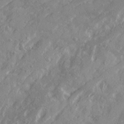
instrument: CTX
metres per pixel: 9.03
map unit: Ave
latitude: 20.9136
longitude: -130.7436
